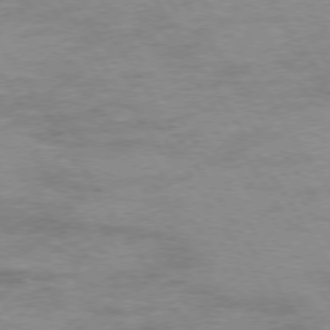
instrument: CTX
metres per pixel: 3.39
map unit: Hpe
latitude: 74.0255
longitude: -141.9906
